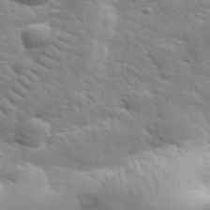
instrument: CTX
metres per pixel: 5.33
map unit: lHvf
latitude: 33.8583
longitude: -82.7246
